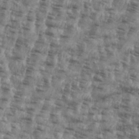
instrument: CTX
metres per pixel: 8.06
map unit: eHh
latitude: 35.5371
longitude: -136.6680
